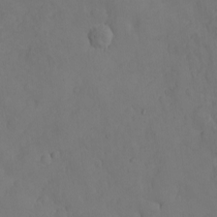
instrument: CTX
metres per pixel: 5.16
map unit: Nhu
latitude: -8.5574
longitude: -66.9135
